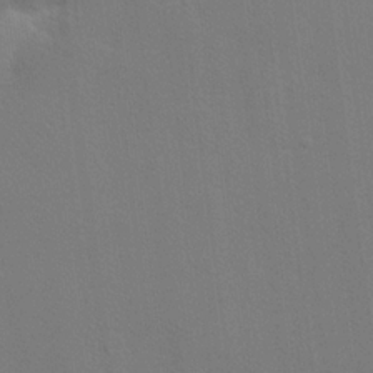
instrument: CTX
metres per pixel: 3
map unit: lHvf
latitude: 22.0255
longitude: 141.1053
